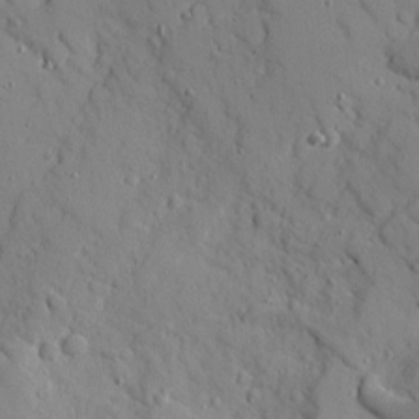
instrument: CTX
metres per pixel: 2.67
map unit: Ave
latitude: 10.5735
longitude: -101.4049
